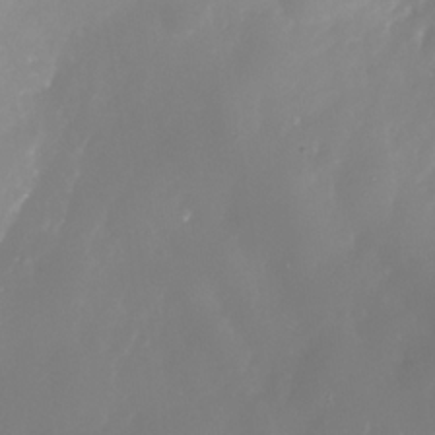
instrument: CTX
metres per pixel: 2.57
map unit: Nhe
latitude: -35.8233
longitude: -88.2334
